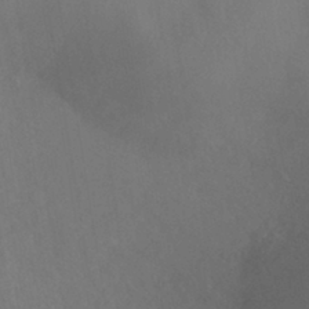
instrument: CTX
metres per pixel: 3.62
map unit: HNhu
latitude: -41.6722
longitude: 101.5210
